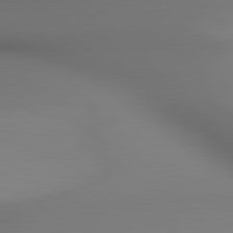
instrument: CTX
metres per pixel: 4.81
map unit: lApd
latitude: 80.3656
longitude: 137.9178
